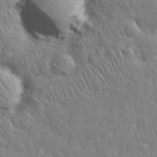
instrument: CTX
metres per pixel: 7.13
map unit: Nhu
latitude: 28.7435
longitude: -68.8947
